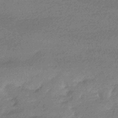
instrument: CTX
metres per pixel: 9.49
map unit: HNhu
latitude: -43.0297
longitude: 93.1431
